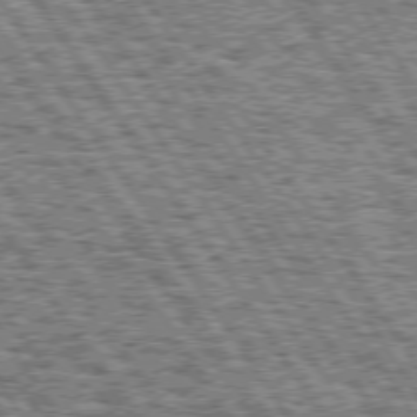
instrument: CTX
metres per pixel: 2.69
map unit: Hpe
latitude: 74.9892
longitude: -153.3860
